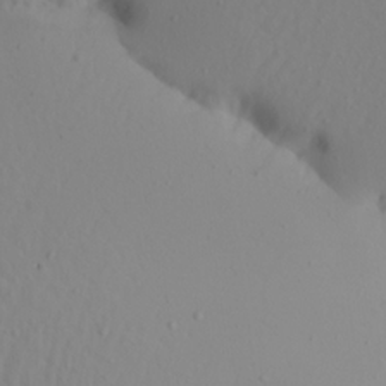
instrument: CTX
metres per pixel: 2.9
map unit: Aa
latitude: 20.8002
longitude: -145.9528
